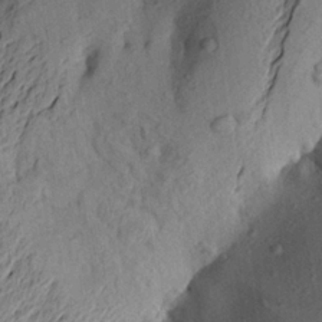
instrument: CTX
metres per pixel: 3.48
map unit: Aa
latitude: 22.8947
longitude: -150.0255
